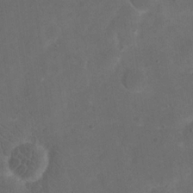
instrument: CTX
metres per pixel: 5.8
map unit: eHh
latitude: 19.8583
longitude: -65.1592
